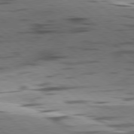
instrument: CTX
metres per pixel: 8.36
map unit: lApd
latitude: 78.8569
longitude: -50.7624
